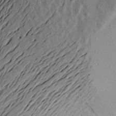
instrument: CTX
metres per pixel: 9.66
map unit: Aa
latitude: 19.4237
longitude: -146.4601
